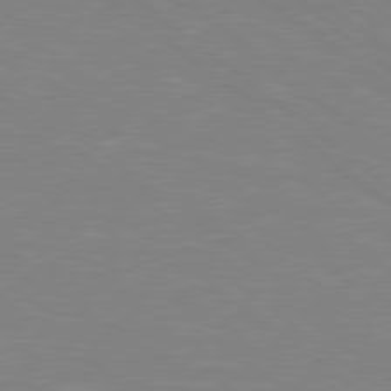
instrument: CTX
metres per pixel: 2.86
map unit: Hpe
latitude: 78.4979
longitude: -148.8380
